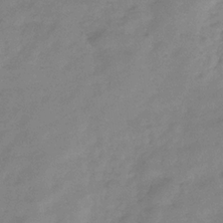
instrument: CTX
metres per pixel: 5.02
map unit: Hve
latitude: -32.7086
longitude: 92.4251
